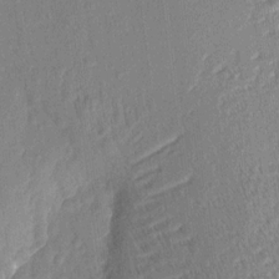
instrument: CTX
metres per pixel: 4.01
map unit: eHh
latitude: 5.0458
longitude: -76.8758
